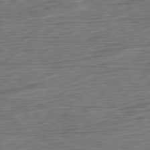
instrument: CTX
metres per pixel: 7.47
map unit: Ap
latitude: -80.7086
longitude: -69.1025
